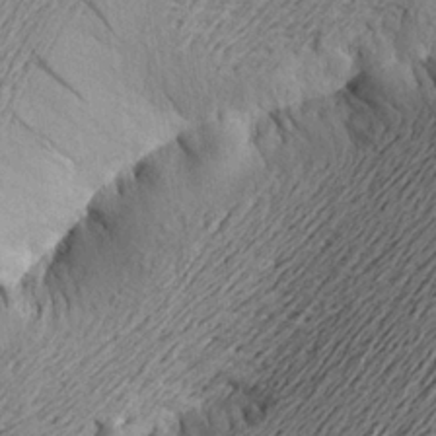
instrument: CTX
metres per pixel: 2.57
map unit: Aa
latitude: 21.6127
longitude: -149.2726
